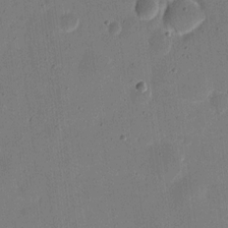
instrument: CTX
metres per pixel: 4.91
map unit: eHh
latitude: 11.1025
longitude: -68.8947
